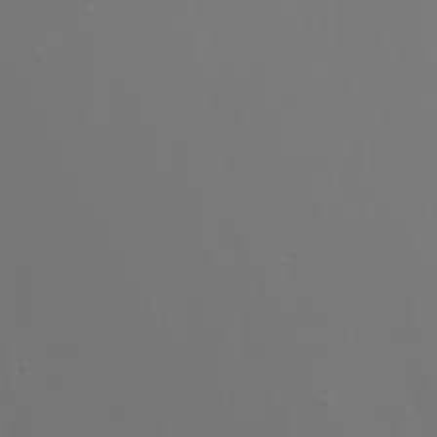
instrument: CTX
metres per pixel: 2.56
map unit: Nhu
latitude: -8.3306
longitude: -81.8583
